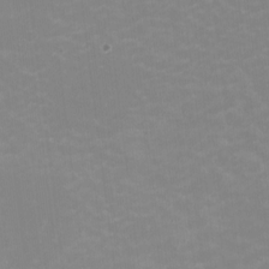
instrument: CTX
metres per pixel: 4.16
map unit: HNhu
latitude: -1.6722
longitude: -5.2348
